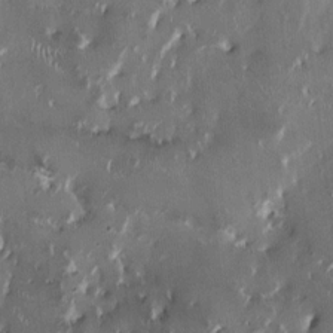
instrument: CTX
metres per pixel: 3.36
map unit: HNhu
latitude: 1.0647
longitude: -4.1767
